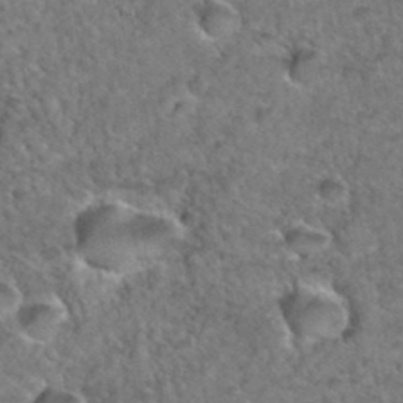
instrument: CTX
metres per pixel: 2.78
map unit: Hto
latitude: 35.6316
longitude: -48.1956
